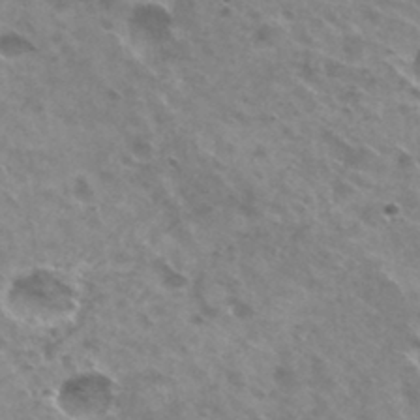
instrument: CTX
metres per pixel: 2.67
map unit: Hto
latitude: 31.3293
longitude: -43.1214
